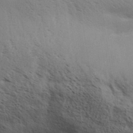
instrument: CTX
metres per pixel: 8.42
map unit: Aa
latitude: 32.5735
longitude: -140.2900
